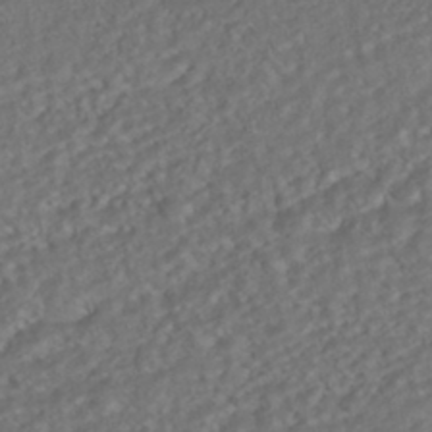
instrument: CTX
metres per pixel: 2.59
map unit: ANa
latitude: -42.0283
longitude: 108.2550
